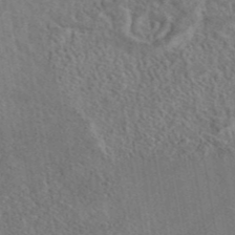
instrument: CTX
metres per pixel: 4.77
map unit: eAb
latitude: 42.8569
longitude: 109.4076
